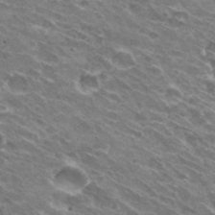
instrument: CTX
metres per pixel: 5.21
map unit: Hto
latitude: 31.6127
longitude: -43.6316
